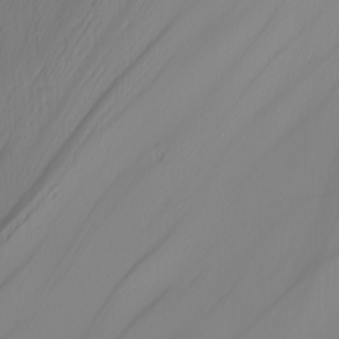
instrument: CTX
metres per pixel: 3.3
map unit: Nhu
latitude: -5.0297
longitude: -94.4979
